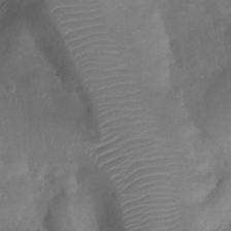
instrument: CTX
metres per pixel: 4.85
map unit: Ht
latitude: 1.7071
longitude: -21.3293
